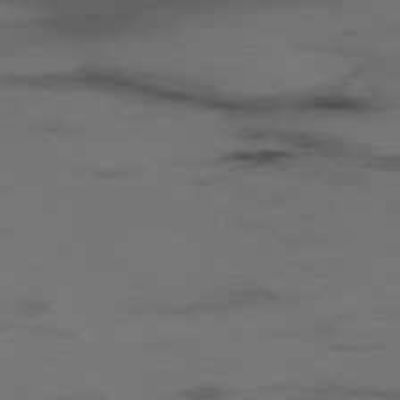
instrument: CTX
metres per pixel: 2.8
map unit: Hpe
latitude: -76.1228
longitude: -10.4790
